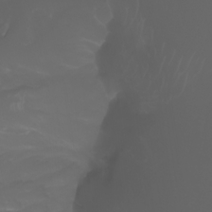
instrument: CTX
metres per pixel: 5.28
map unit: Htu
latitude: -5.2942
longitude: -88.9892
